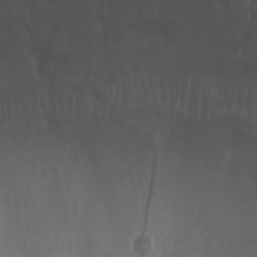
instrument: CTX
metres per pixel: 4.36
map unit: Nhu
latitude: 30.5168
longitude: -55.1214
